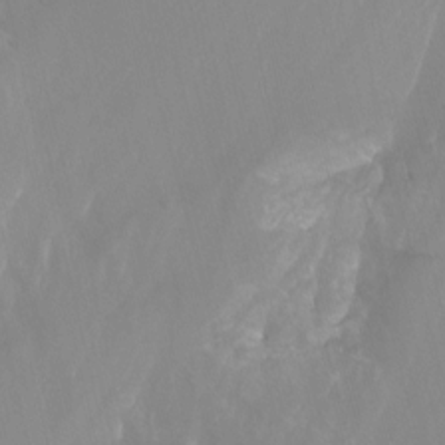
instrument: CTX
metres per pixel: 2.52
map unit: Nhu
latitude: -13.6344
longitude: -64.5546
